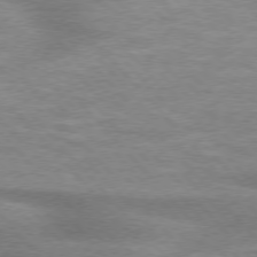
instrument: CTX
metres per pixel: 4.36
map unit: lApd
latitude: 75.8961
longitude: -59.3671
